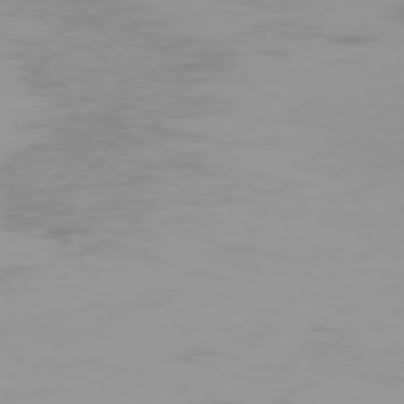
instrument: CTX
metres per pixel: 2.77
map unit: Hpe
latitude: -75.2187
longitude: -20.5735
